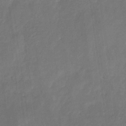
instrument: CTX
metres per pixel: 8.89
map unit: eHb
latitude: -29.7289
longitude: 70.0283
